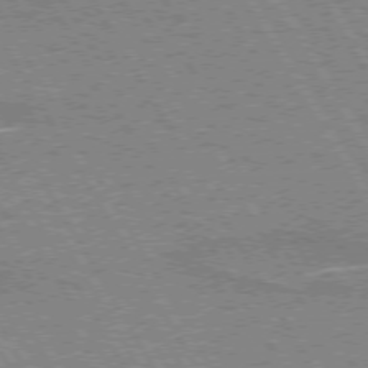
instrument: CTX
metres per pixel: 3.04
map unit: lApd
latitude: 73.0270
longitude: -55.5371
